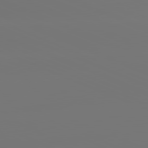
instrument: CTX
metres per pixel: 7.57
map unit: lApd
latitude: 81.5371
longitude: -150.5923
